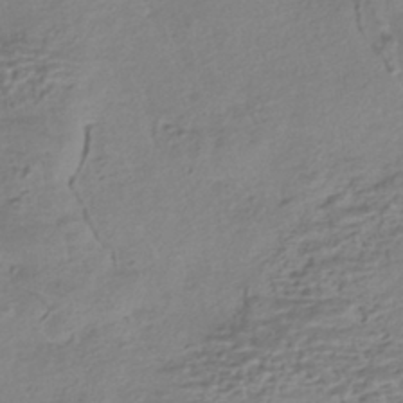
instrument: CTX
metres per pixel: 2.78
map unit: HNhu
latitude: -42.1038
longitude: 100.9352
